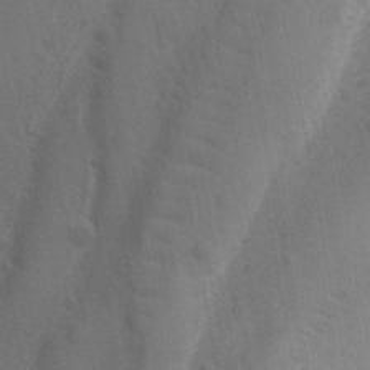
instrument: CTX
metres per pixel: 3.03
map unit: Ave
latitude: -8.8030
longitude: -121.1026
